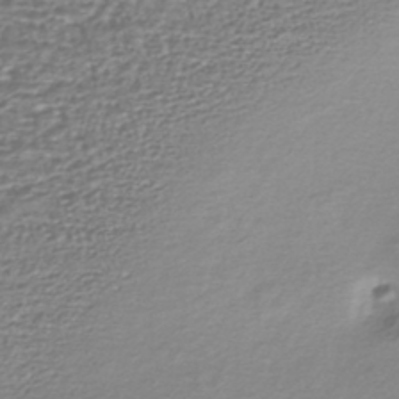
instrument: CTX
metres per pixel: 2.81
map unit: HNhu
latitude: -43.6343
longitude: 102.3117
